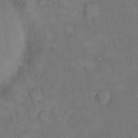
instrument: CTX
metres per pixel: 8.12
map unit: eHh
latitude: 15.5938
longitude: -66.6301
